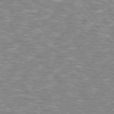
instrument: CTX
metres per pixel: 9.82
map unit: lApd
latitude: 76.2144
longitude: -80.3278
